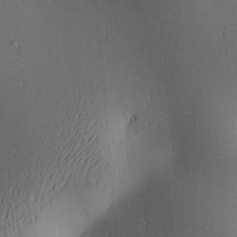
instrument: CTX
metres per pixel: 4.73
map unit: lAa
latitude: 2.2522
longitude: -116.1389
